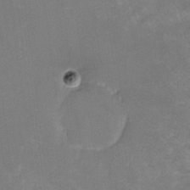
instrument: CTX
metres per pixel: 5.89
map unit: lHvf
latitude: -14.0661
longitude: -102.6301
